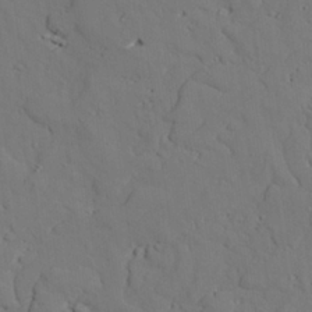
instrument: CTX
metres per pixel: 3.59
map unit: lAvf
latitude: 26.5168
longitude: -110.7813
